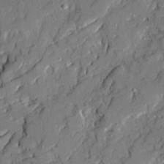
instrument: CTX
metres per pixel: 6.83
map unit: Ave
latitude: 21.1781
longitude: -129.0836
